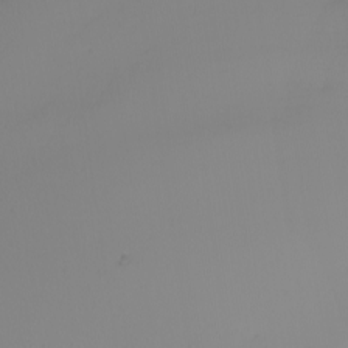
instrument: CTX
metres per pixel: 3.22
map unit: Nhu
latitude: -6.6896
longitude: -95.1781
